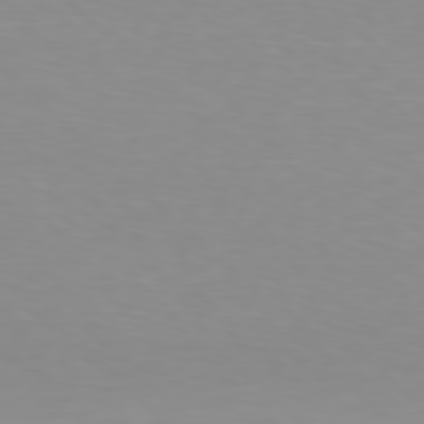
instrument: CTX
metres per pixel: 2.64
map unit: Hpe
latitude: 77.7071
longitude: -162.4979
